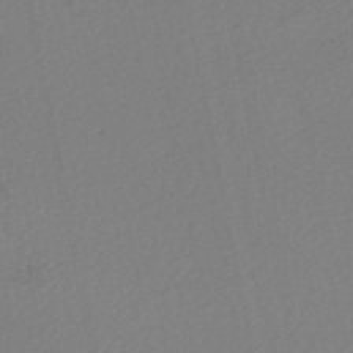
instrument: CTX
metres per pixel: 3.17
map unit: HNhu
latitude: -48.6708
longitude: 98.0472
